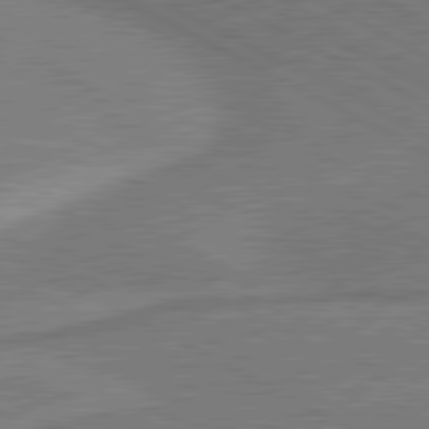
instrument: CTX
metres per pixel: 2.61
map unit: lApd
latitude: 80.7057
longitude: 141.5399
